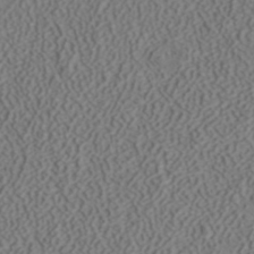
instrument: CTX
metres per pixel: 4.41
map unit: ANa
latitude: 41.3481
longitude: 27.1809
